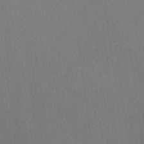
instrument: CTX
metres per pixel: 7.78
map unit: HNhu
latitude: -29.2754
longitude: 66.7841
